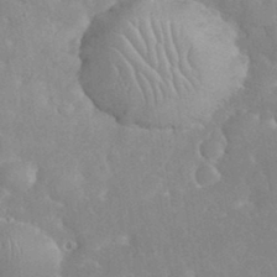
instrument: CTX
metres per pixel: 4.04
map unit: eHh
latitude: 34.8569
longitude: -63.8584
